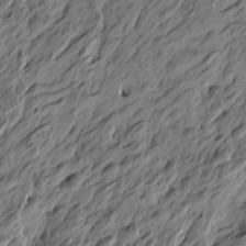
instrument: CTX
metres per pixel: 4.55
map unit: Htu
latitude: -5.7855
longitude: -178.8002
